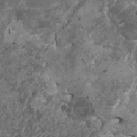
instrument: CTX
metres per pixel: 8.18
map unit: HNhu
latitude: 0.0633
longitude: 5.5021
